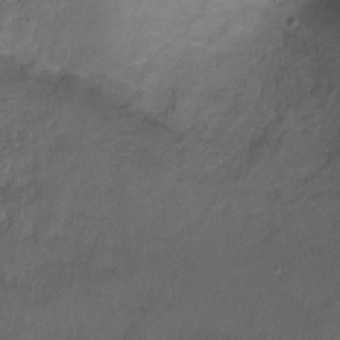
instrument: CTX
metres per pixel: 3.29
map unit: Hto
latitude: 6.1389
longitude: -35.3859
